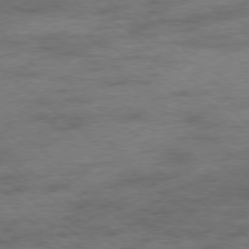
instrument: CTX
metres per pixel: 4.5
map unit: Ap
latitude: -78.5951
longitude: -50.1766
